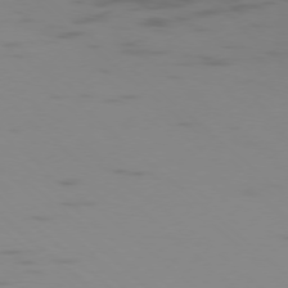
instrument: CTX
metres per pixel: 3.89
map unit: Ap
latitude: -77.5399
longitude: -67.4615
